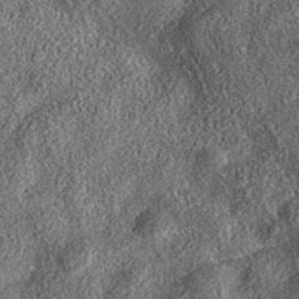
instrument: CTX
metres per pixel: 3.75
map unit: eAb
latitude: 36.8002
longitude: 107.1998
